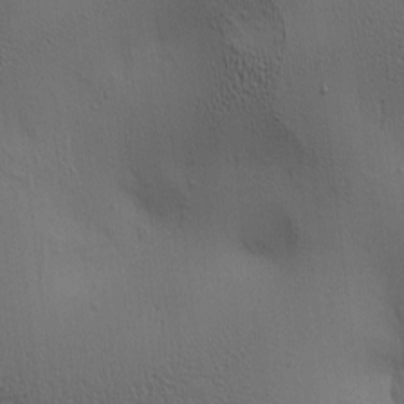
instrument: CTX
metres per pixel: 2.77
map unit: lAa
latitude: 5.3482
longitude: -112.9891
